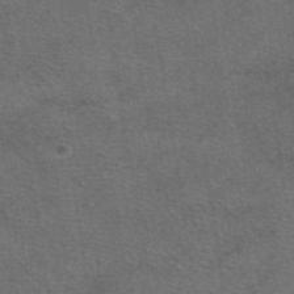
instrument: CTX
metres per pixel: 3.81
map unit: eAb
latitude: 48.3656
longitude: 115.2754
